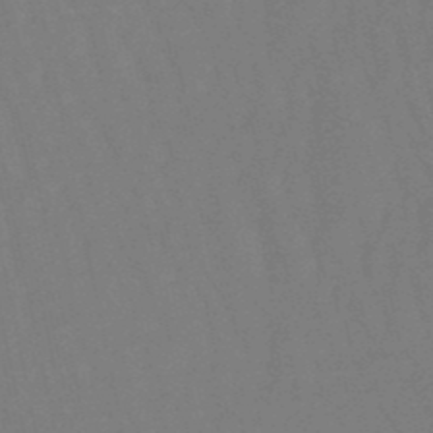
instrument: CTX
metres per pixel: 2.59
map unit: lHb
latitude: -49.8423
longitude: 71.6155
